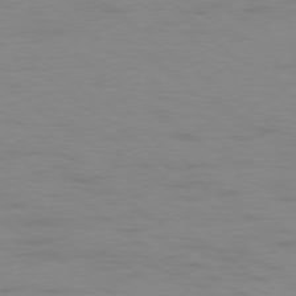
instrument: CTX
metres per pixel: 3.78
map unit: Ap
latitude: -78.3873
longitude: -74.9136
